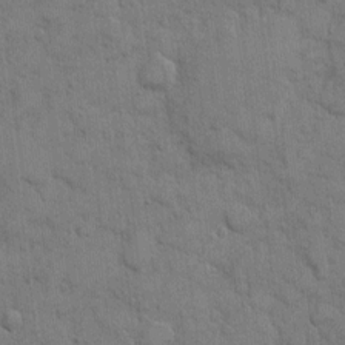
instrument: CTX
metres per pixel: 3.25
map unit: eHh
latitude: 9.3104
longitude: -67.1781
